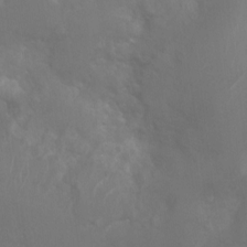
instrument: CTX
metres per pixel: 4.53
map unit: Nhu
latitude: 6.2900
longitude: -19.2537
